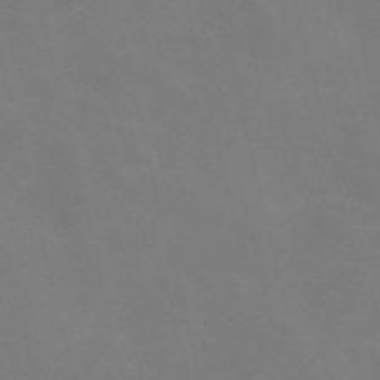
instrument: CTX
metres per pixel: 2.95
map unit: Nve
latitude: -57.0675
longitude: 51.6533
